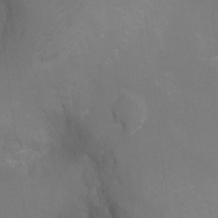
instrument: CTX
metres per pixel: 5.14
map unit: Ht
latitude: -7.5966
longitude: -35.1025
